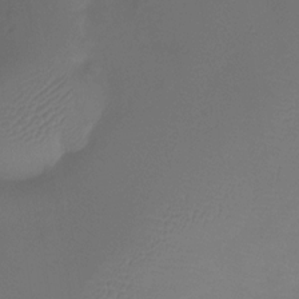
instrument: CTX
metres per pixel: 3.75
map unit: Htu
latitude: -13.7667
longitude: -47.2726
